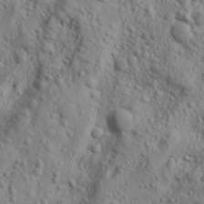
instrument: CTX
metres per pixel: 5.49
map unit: lAa
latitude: 22.0633
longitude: -137.9150
